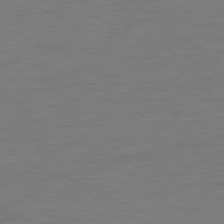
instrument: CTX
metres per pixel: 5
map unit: Ap
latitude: -80.4629
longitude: -82.1955
